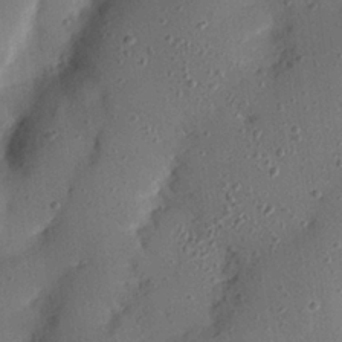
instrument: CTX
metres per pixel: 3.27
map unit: Nhu
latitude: 25.4615
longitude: -72.8758
